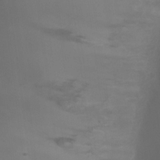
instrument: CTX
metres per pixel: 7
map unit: Ht
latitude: 1.2915
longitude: -22.3467
